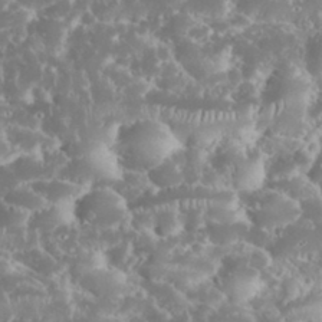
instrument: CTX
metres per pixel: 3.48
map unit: eHh
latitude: 34.2711
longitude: -63.0459
